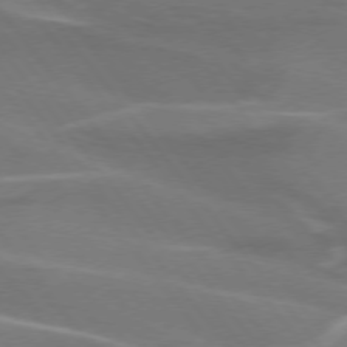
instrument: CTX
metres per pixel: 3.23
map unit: lApd
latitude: 74.8002
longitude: -63.0648
